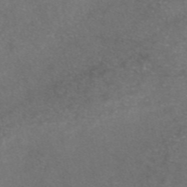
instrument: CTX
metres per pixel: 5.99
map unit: eAb
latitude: 47.4049
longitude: 109.9178
